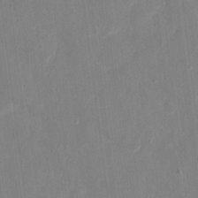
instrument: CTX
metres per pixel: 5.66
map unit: eHh
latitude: 7.8394
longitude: -68.8380
